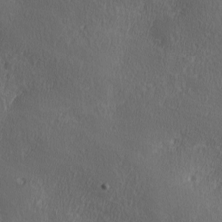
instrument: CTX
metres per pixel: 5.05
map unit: Ave
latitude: 0.1200
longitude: -113.9717
